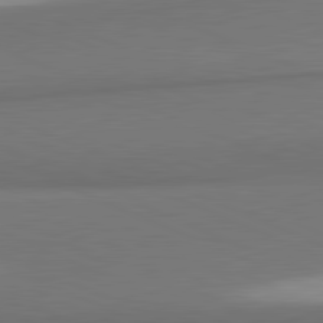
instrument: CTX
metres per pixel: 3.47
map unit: lApd
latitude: 81.7261
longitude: 163.3509
